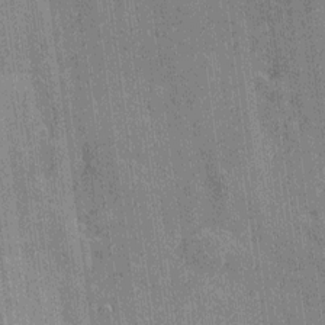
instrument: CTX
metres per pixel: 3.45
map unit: Htu
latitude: -8.3873
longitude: 176.4818
